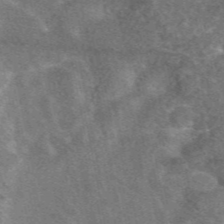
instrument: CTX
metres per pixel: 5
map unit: eAb
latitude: 47.3482
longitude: 118.9353
